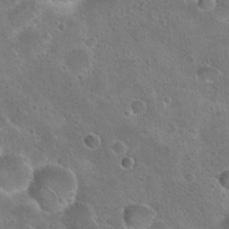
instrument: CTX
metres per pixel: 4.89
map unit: Hto
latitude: 23.0458
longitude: -48.8191
